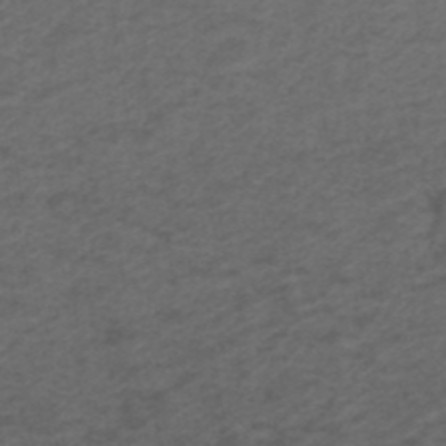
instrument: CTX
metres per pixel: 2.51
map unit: ANa
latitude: 39.0269
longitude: 23.0487
